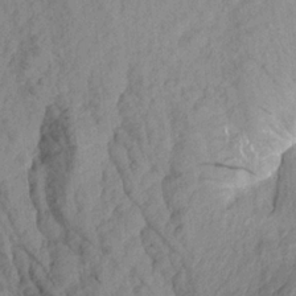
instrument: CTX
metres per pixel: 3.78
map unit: Aa
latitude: 19.4804
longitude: -146.1389
